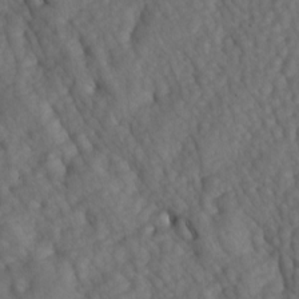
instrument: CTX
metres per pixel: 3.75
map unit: lAa
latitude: -6.8030
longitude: -126.4601
